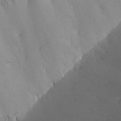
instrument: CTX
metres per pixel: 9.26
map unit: Ht
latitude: -9.5966
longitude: -46.4034
